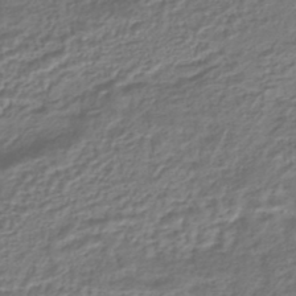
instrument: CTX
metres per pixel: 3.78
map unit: HNhu
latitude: -45.1809
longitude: 97.3699
